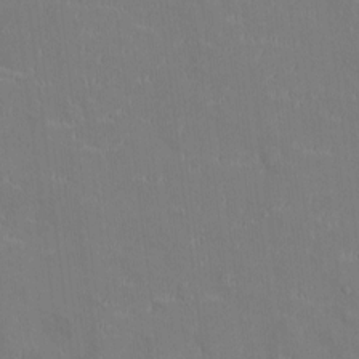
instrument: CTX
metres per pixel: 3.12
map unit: Ht
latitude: -4.1228
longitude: -13.8583
